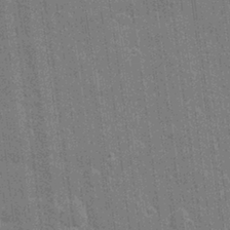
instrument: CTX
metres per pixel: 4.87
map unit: eHh
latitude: 6.9136
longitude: -74.3845
